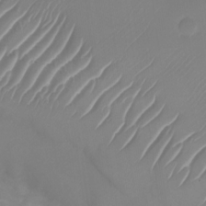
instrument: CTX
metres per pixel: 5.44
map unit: Nhu
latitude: -28.0094
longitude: -71.2726
